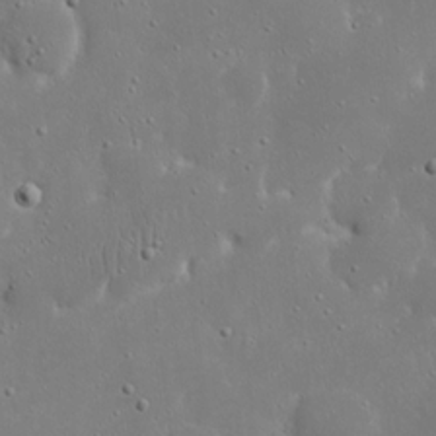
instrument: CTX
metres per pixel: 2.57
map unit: eHh
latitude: 17.6883
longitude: -71.4048
